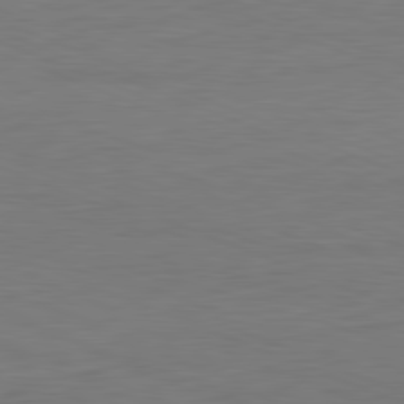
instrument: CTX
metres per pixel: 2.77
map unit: Hpe
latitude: -81.8234
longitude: 8.7652
